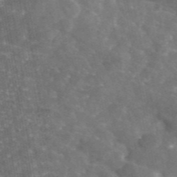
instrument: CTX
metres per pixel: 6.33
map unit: eAb
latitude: 46.1578
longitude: 119.9556
